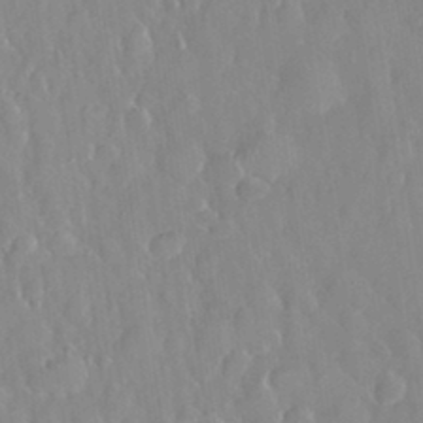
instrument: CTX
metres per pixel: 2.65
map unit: eHh
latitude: 33.0270
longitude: -59.8961
